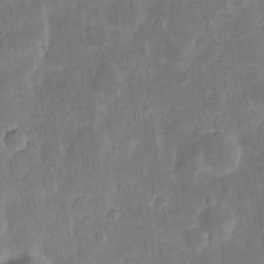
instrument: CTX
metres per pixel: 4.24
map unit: eHh
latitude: 7.7639
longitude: -70.4601
